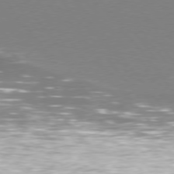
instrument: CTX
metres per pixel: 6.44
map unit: Hpe
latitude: 75.3482
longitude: -144.3656
